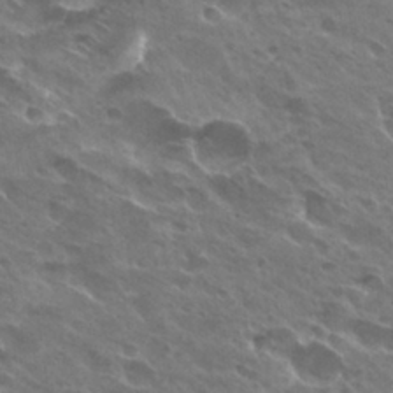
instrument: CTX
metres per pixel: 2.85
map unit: Hto
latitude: 28.2144
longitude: -41.4237
